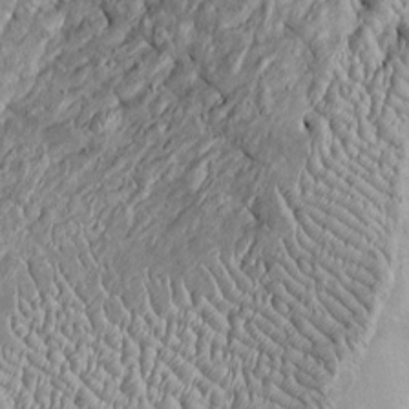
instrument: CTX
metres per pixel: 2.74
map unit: Htu
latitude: -6.6518
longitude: 157.3698
